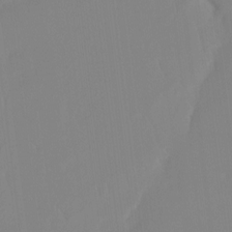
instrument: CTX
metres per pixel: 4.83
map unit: Ht
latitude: -14.4062
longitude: -51.7071
